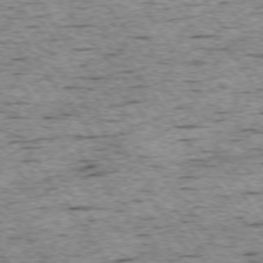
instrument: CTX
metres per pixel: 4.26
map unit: Ap
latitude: -74.3496
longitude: -88.2901
